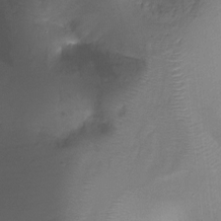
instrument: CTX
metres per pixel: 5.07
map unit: Ht
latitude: -17.6911
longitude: -44.8191
